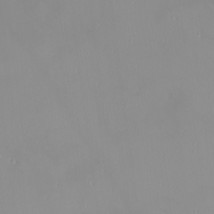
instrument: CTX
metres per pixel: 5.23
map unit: Nhu
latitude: -0.0094
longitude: -77.6694
